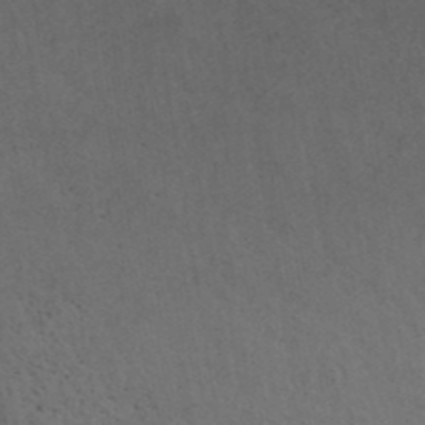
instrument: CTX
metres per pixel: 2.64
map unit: ANa
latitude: 39.5749
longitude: 20.0283
